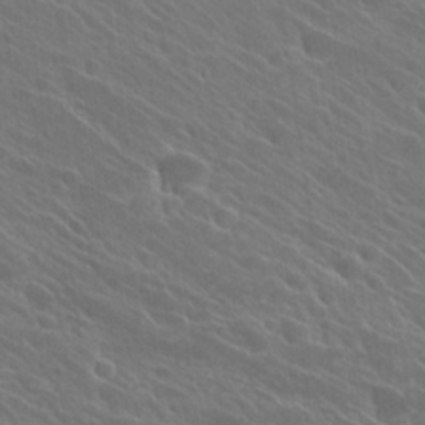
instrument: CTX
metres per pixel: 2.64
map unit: Hto
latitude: 27.1781
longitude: -41.8394
